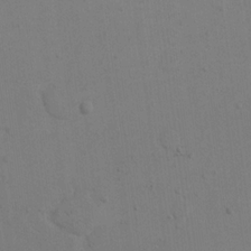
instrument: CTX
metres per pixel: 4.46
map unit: eHh
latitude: 17.1970
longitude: -67.0458
